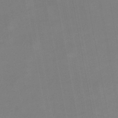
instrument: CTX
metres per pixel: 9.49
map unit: lHb
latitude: -45.8989
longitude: 74.9731
